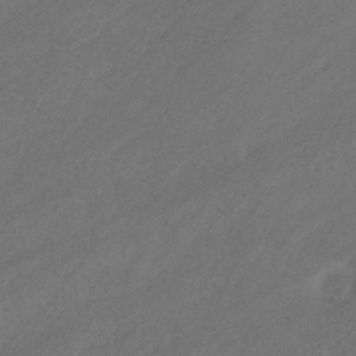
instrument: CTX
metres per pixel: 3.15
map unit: HNb
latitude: -31.2943
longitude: 61.2187
